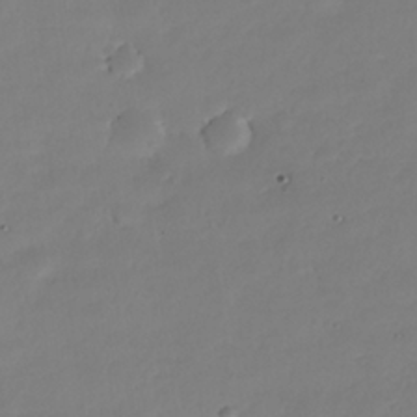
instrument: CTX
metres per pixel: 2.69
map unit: Nhe
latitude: -35.5966
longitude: -144.9891
